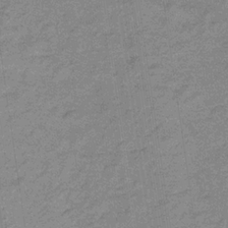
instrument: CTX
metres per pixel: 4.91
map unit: eHb
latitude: -32.2362
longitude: 66.9542
